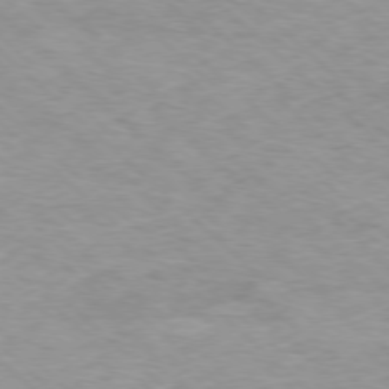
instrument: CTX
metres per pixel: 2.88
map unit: Ap
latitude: -77.7289
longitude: -94.0822
